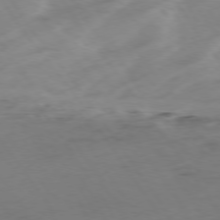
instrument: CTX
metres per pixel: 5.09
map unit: Ap
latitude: -76.6518
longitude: -73.2159
